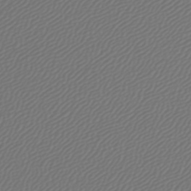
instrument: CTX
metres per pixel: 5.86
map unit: lHb
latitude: -43.8044
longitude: 65.0298
